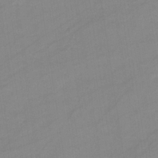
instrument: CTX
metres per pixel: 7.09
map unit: eHb
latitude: -34.3684
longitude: 72.8219
